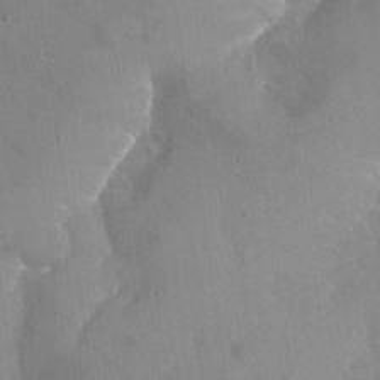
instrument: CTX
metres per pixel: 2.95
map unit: Nhu
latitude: -28.1417
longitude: -58.1011
